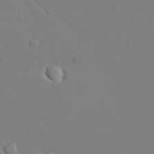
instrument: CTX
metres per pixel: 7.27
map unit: lAvf
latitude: 27.9717
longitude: -107.8961
